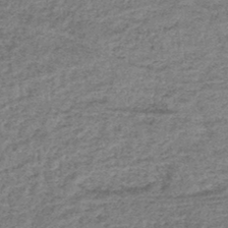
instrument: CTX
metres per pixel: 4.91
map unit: lHb
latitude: -44.4062
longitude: 66.6707
